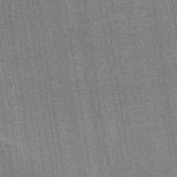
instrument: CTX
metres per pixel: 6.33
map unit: lHb
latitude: -35.2187
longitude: 63.1620
